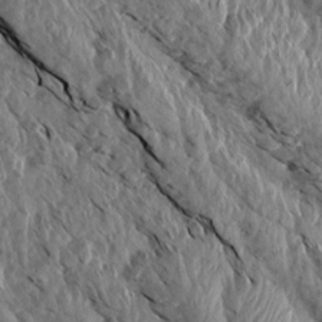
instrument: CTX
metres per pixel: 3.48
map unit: Aa
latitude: 15.0081
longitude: -143.9150
